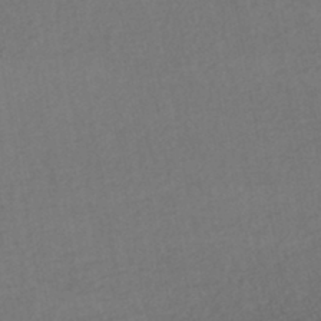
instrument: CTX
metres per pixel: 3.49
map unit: HNhu
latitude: -44.8219
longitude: 94.9730
